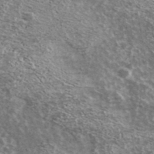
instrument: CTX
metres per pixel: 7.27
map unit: Ave
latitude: 38.8191
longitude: -108.6112
